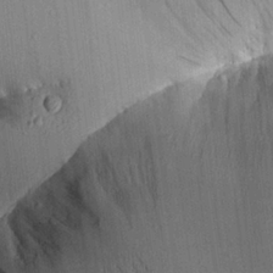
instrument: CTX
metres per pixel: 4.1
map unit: Aa
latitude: 24.4978
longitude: -133.5749
